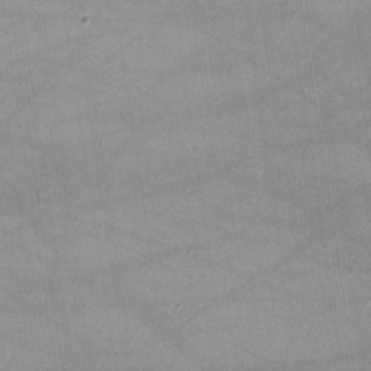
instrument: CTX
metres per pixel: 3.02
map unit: lHvf
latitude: -10.3306
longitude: -101.6316
